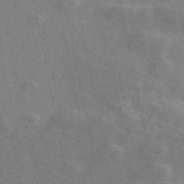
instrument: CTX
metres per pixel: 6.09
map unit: ANa
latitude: 49.9528
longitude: -81.1970
